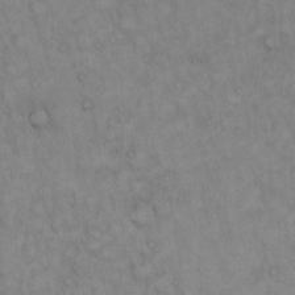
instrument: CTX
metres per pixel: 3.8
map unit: Hto
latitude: 14.8569
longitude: -60.7246
